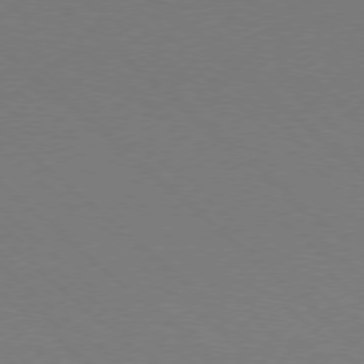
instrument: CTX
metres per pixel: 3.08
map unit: Ap
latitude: -78.3684
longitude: -90.4979
